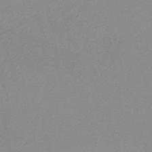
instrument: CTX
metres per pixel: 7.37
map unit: HNb
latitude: -52.2739
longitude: -51.4615
